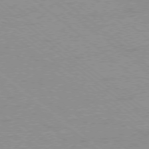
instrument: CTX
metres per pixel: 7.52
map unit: Ap
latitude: -78.3495
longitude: -83.4615
